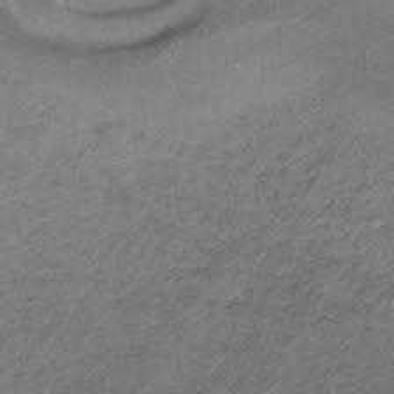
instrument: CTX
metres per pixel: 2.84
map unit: lHb
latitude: -34.8975
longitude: 62.2550
